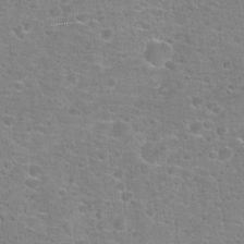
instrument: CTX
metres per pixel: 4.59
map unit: Hto
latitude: 18.4601
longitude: -41.4237
